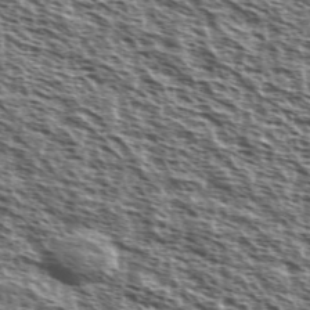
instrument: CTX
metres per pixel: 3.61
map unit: Ave
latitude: 38.3089
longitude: -110.8947
